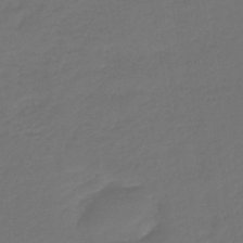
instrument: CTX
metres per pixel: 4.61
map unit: lHb
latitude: -43.7477
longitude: 59.6154
